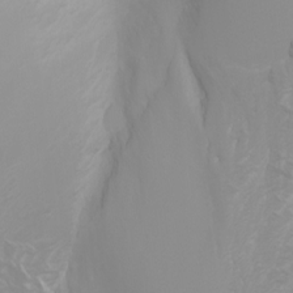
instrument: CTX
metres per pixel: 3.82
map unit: Nhu
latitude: -4.9730
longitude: -73.0459
